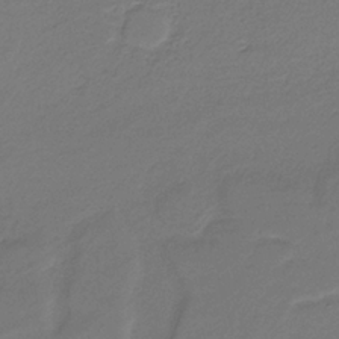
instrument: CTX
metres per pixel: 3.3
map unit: HNb
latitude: -34.4062
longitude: 60.8219
